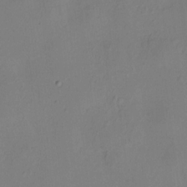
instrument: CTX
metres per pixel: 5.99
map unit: HNhu
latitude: 8.3467
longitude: 15.4077
